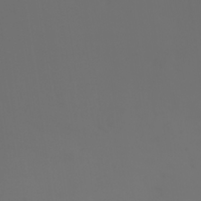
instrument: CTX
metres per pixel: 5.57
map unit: HNhu
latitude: 6.1200
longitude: 14.3118
